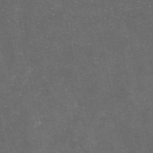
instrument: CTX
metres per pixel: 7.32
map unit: eAb
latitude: 46.8002
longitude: 119.4643
